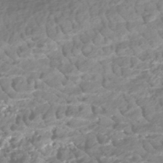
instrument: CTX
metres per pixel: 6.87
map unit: HNhu
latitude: -46.6707
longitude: 30.9919
